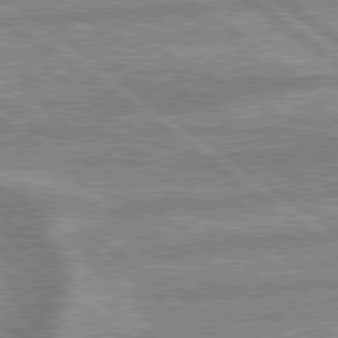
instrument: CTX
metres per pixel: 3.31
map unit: lApd
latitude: 79.4805
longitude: -168.5735
